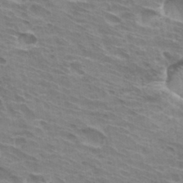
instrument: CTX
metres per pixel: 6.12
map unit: Hto
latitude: 32.8758
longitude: -42.7813
